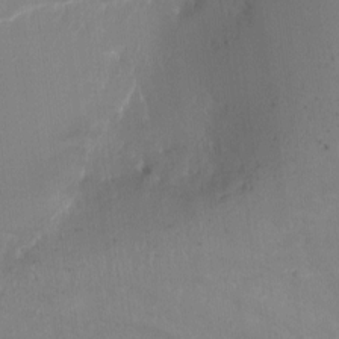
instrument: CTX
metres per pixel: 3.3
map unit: Nhu
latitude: -8.4440
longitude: -41.3103
